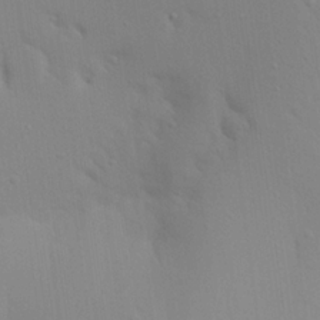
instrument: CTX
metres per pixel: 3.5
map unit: Aa
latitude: 21.3860
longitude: -146.0822
